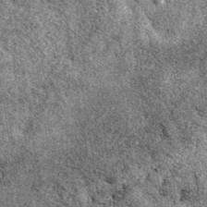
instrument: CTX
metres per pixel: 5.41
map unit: eAb
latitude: 39.3859
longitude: 110.9731
